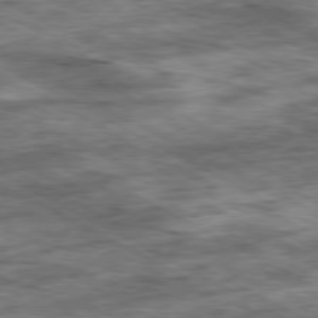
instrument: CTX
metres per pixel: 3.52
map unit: Ap
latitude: -81.0676
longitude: -89.6127
